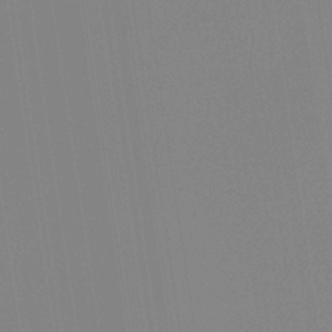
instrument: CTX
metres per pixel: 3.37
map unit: HNb
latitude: -33.8989
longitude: 53.4832
